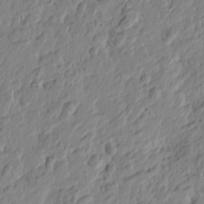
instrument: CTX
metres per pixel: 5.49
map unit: Htu
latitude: -1.5966
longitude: -178.5924
